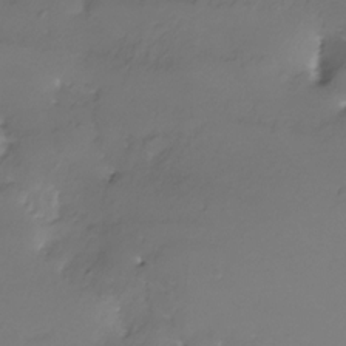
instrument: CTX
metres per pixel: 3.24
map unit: Nhe
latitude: -26.9352
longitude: -109.6127
